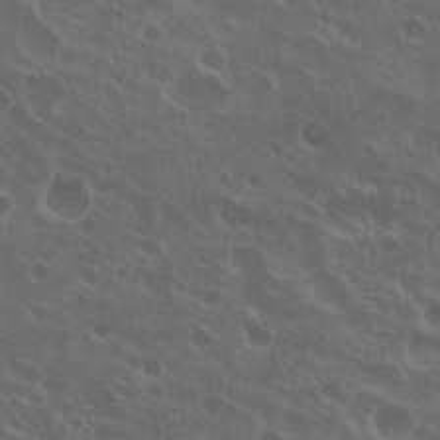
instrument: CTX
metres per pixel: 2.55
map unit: Nhu
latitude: 26.9514
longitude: -51.2348
